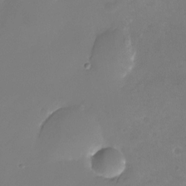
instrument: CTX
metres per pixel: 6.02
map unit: Nhu
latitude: -25.4265
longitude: -71.1592
